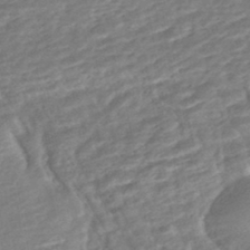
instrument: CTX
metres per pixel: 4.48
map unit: HNhu
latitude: -44.9353
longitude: 101.6154
